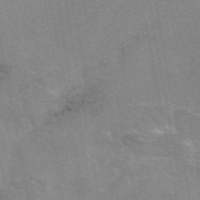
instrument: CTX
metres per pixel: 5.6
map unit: eAb
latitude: 49.4993
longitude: 105.1998
